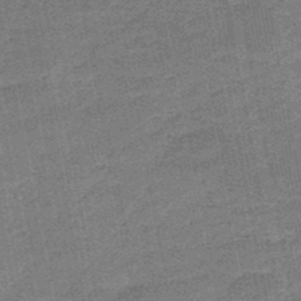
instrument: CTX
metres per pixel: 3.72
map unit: HNb
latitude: -47.8989
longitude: -38.9703
